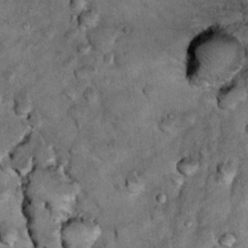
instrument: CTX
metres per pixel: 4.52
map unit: Hto
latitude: 15.4049
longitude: -35.5371
